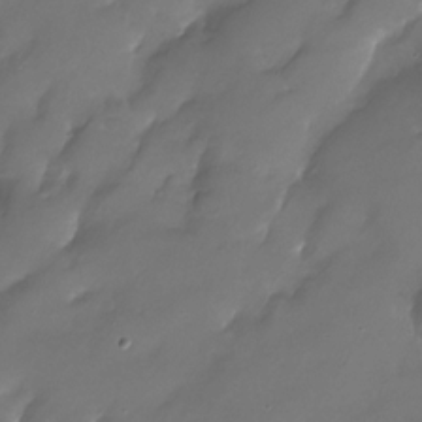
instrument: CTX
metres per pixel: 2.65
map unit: Nhu
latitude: -27.9745
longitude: -59.4238
